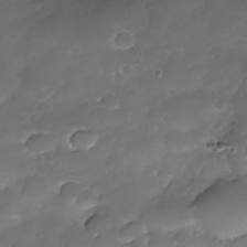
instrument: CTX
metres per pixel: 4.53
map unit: Nhe
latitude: -34.6141
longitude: -146.0444
